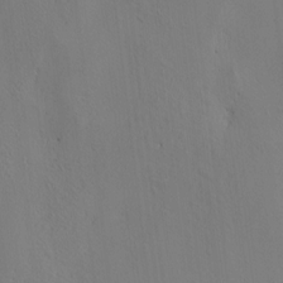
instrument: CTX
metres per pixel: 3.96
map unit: lAvf
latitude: 7.9150
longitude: 166.2173
